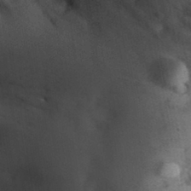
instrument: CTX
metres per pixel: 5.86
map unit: Hve
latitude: 32.2334
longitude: 151.4832
